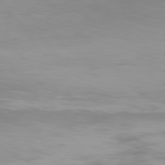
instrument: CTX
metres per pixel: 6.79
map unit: Hpe
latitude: 77.4993
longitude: -135.7260
